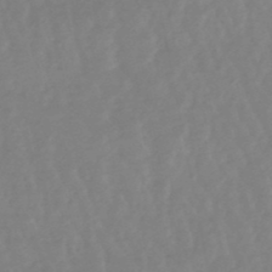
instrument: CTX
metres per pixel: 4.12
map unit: lHb
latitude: -48.9164
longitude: 77.5777
